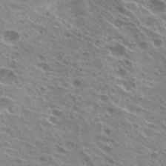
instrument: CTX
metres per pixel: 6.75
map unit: Hto
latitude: 24.5923
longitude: -40.0444
